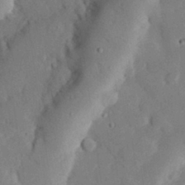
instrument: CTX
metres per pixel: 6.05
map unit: eHh
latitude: 29.3859
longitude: -81.0836
